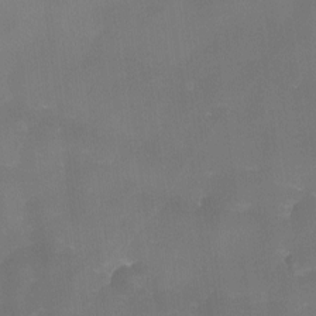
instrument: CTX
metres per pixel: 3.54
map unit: Ave
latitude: -8.1795
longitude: -122.8191
